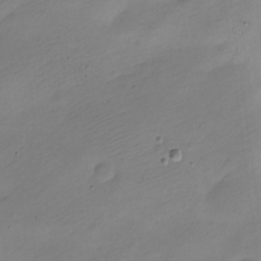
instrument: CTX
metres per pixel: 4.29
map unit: Nve
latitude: -22.8597
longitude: 105.7477
